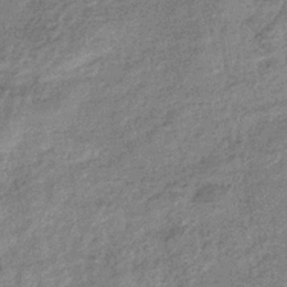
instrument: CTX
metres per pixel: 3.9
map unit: eHb
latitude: -38.0094
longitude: 80.3307
